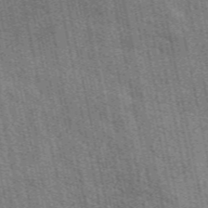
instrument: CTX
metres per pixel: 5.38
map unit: eAb
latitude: 51.1025
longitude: 114.5574
